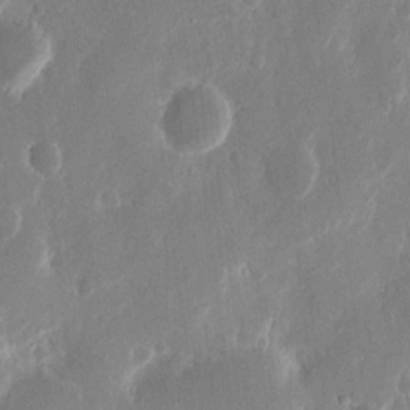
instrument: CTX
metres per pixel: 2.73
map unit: eHh
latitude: 12.4223
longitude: -71.7827
